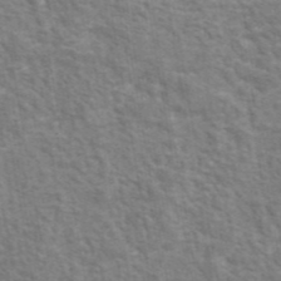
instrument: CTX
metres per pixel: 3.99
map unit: eAb
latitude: 43.5371
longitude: 107.9367
